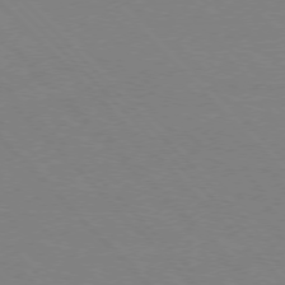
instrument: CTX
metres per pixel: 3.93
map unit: Ap
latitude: -77.2376
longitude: -69.7450
